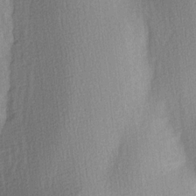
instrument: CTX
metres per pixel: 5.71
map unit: Ave
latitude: 3.3292
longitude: -111.4993
